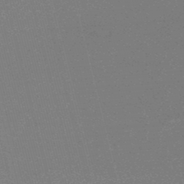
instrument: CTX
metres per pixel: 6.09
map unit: lHb
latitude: -48.9542
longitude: 67.9556
